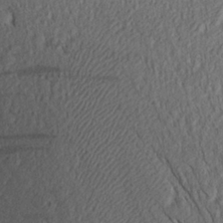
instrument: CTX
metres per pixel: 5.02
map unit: Aa
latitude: 27.6127
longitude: -143.9150
